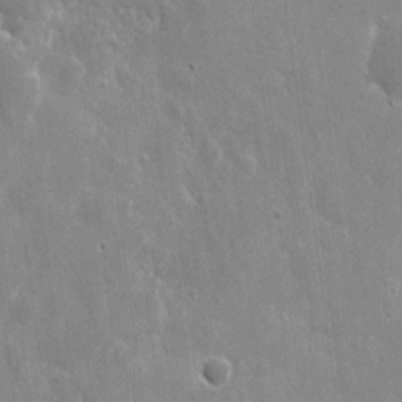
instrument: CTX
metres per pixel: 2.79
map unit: eHh
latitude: 9.5371
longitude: -69.9906
